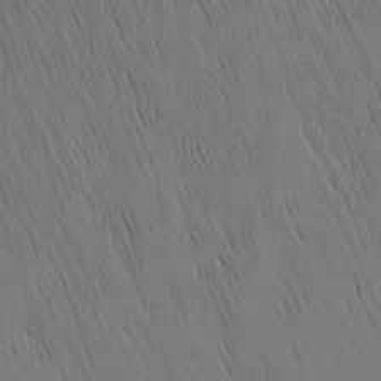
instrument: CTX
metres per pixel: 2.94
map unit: Nhu
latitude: -4.2928
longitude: -151.8961
